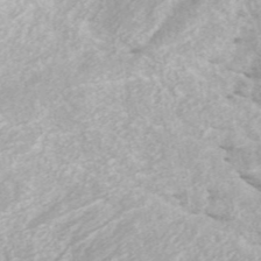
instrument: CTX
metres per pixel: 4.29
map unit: ANa
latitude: 44.5923
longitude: 30.0661
